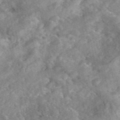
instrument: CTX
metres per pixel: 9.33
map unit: eAb
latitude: 45.8394
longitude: 127.6344
